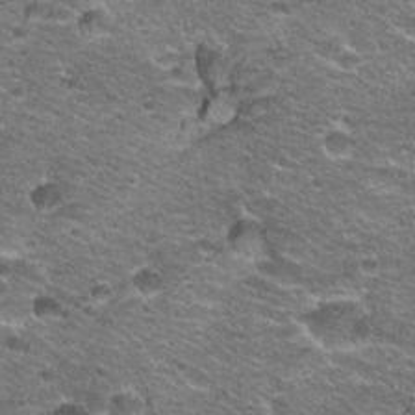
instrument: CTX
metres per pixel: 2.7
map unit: Hto
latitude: 21.6883
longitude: -32.9703
